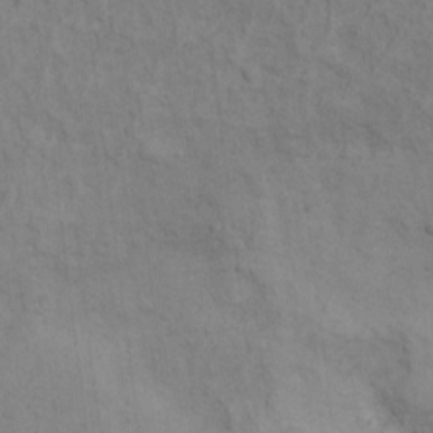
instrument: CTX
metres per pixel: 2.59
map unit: Ht
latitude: 9.9150
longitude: -39.3859
